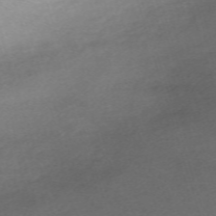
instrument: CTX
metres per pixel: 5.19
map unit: eHh
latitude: -61.9367
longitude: 49.4833
